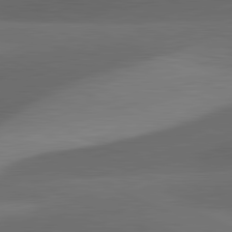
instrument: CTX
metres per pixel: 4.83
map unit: lApd
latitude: 81.6883
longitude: 126.2928
